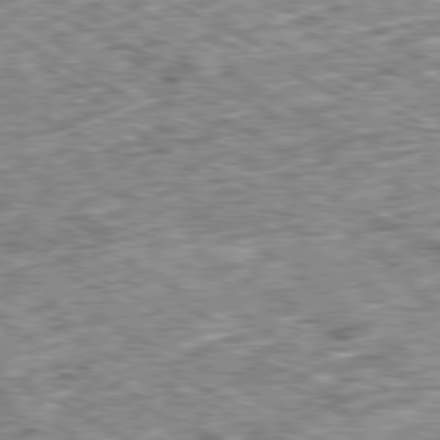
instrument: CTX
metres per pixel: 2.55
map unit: Ap
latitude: -79.7855
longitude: -67.2914
